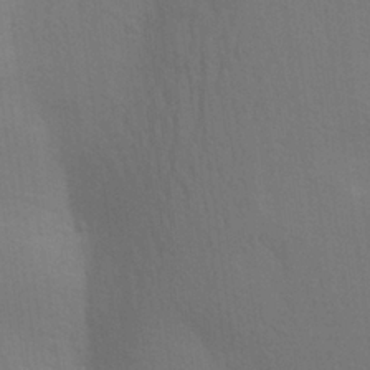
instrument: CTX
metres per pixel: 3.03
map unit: Aa
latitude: 26.9325
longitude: -145.6316
